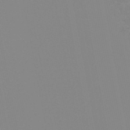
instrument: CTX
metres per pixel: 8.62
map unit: HNb
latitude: -53.8989
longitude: -49.1403
